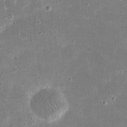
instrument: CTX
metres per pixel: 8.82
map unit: eHh
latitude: 21.4238
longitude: -67.4426
